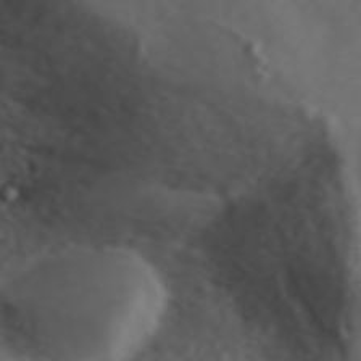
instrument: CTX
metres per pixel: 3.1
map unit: ANa
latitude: 44.8380
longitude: 21.6533
